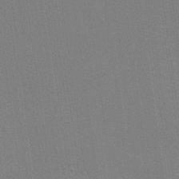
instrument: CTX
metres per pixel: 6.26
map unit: lHvf
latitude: 20.9892
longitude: 142.5384
